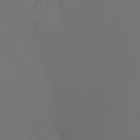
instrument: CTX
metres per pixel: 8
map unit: Htu
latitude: -6.2550
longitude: -70.9514
